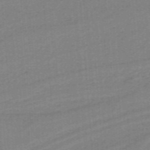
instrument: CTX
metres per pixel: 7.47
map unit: HNb
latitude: -38.5574
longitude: 54.1039
